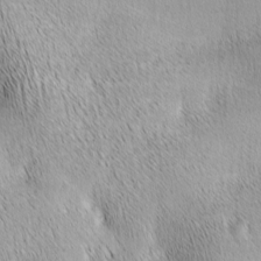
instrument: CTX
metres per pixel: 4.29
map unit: lAa
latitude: -4.6140
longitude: -121.3482
